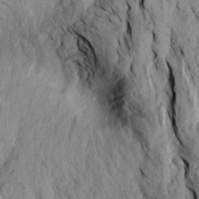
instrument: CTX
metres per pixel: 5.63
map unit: Aa
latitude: 18.5734
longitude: -145.7449
